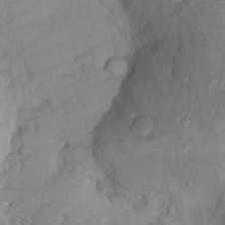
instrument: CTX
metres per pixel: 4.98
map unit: Nhu
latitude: 13.7639
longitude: -28.8569
